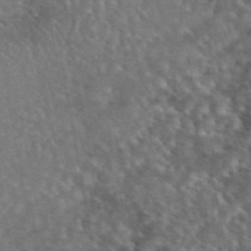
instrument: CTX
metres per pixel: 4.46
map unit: eAb
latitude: 45.0080
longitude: 114.5196
